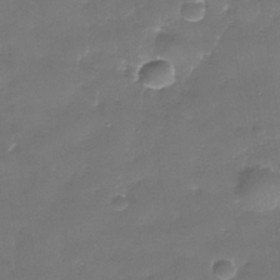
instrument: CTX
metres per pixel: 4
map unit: Nhe
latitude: -35.9178
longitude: -90.4790
